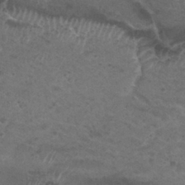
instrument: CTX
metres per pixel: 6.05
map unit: Nhu
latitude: 29.6127
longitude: -47.2348
